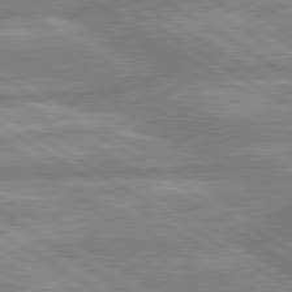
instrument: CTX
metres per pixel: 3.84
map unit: lApd
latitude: 80.0822
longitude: -167.1781
